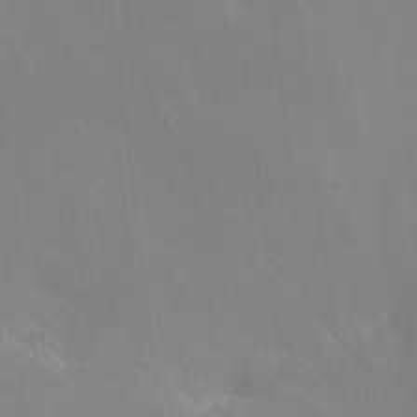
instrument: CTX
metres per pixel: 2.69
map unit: HNhu
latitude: 5.4048
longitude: 4.0661
